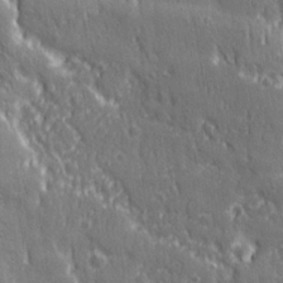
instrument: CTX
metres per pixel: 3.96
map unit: Ave
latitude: 22.3089
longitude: -134.8002
